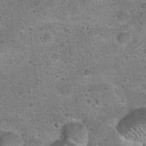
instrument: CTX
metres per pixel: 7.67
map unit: Hto
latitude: 22.5357
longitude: -49.7639
